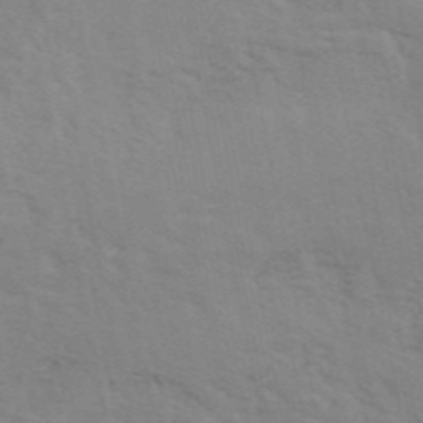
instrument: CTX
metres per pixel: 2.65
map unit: ANa
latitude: 48.8569
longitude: -74.0633
